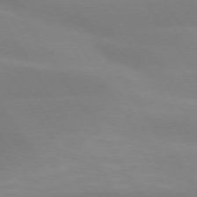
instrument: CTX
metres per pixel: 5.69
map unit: lApd
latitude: 73.9906
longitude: -48.8569
